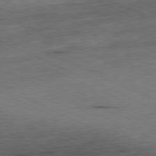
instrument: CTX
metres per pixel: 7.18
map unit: Ap
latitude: -81.2376
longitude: -71.8394
